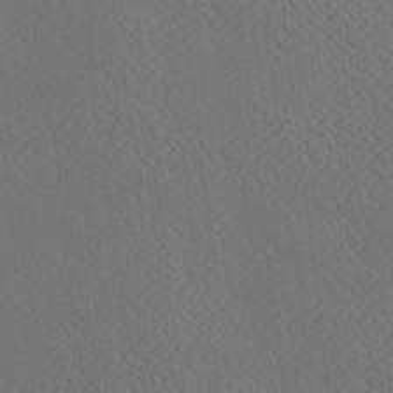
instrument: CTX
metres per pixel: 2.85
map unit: Htu
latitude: -7.3132
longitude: 156.3495
